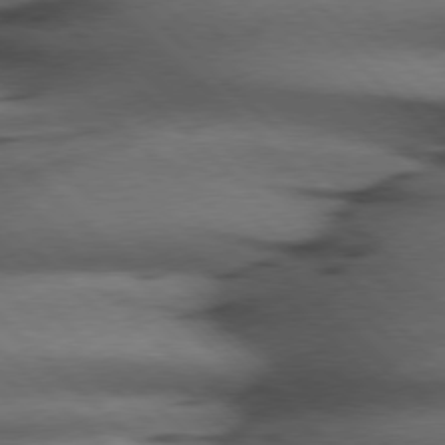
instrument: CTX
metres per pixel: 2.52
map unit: Hpe
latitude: 77.3103
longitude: -155.4048
